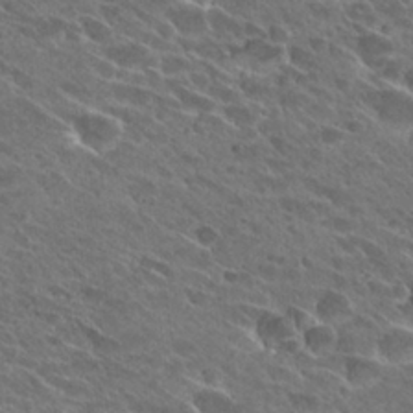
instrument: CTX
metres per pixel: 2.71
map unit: Hto
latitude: 27.5560
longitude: -41.9150
